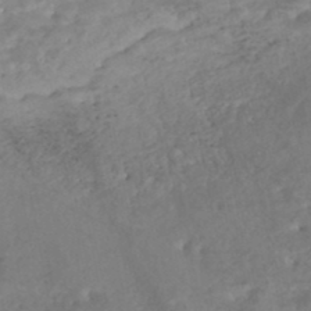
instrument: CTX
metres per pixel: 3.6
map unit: Nhe
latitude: -48.4440
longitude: -173.2348
